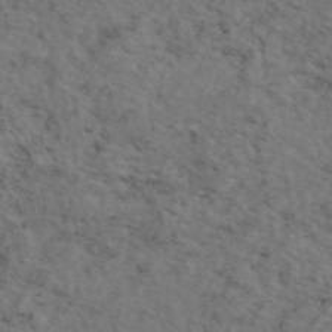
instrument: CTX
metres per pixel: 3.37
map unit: eAb
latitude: 46.3468
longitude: 118.4062
